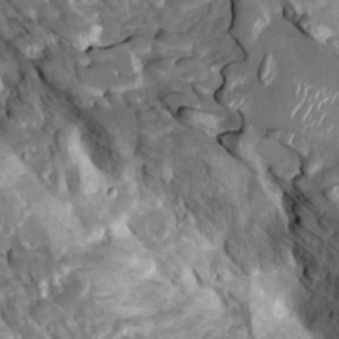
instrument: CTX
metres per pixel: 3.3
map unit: Htu
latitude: 1.1403
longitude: 142.5762
